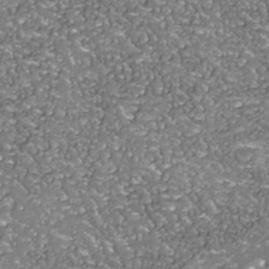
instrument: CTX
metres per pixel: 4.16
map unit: Nhu
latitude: -38.5385
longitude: -82.3467
